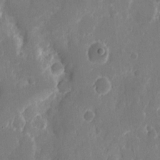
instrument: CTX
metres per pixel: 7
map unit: eHh
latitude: 8.7813
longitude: -69.0270
